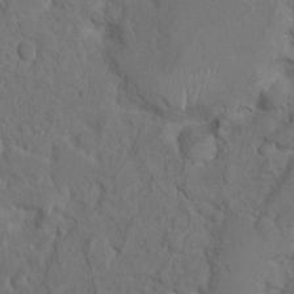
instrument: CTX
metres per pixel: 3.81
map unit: Ht
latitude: 5.3293
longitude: -29.4993
